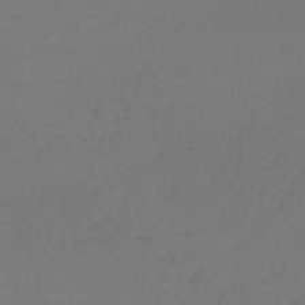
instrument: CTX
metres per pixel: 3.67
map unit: lHb
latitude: -45.2565
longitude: 69.1998
